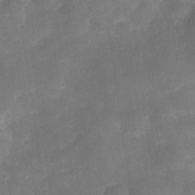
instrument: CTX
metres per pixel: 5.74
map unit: Nve
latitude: -27.0675
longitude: -148.2334
